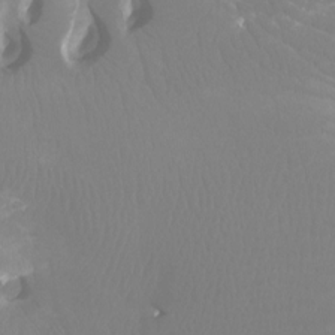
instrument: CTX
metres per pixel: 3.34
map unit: Ht
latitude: -4.7463
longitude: -26.8191
